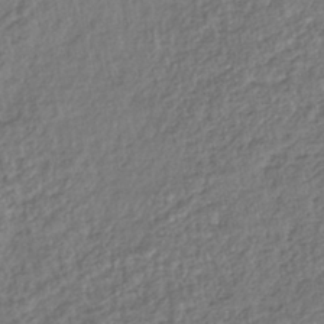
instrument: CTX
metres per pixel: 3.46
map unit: lHb
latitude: -41.3887
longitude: 69.8422
